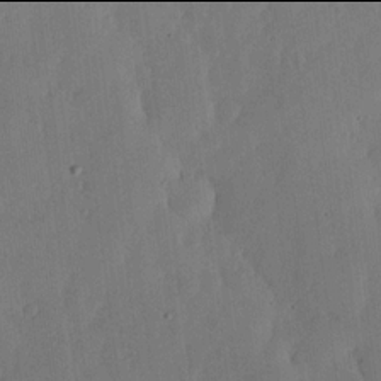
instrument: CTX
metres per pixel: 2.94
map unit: lHvf
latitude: 17.9906
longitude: -115.5371
